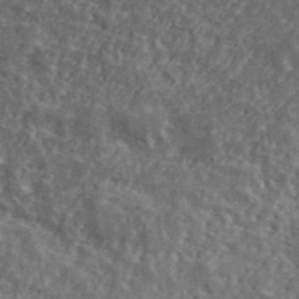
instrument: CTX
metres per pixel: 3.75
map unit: lHvf
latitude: 40.0255
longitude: -87.4426
